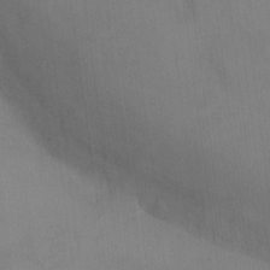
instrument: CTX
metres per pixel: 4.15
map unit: eHh
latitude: -9.3510
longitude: -67.6127
